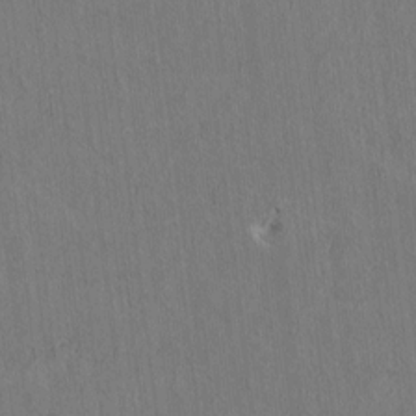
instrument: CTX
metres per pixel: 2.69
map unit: Htu
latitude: 3.8961
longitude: 150.3117
